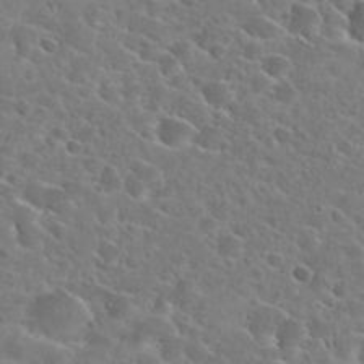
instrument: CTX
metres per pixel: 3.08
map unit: Hto
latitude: 24.4978
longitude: -45.3670
